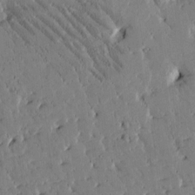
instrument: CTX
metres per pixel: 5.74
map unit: Htu
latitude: -1.8612
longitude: 175.2564
